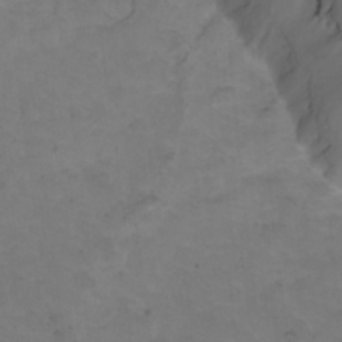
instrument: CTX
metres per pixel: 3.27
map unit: Nhu
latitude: -8.8786
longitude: -65.4993
